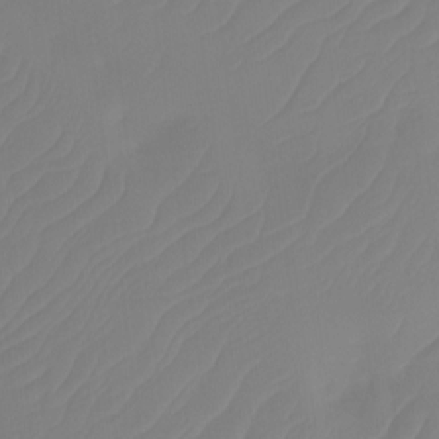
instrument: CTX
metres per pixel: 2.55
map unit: Htu
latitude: -14.1606
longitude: -49.7828
